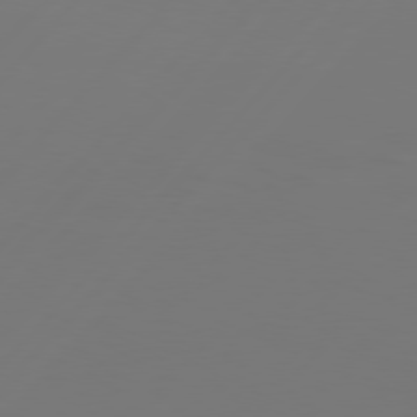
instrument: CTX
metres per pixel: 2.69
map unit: Hpe
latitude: 76.5923
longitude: -137.8773
